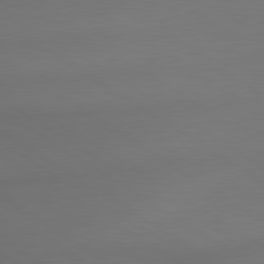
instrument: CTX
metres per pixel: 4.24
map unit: lApd
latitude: 79.9528
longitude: -174.8191
